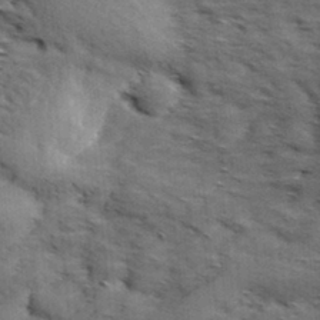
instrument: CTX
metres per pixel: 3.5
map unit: Hve
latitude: 31.7450
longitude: 149.0298
